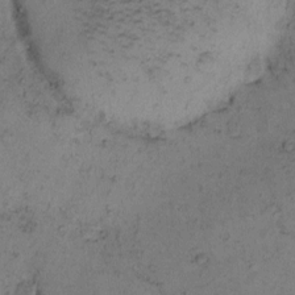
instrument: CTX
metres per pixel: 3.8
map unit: eHh
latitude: -0.5574
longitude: 18.8786
